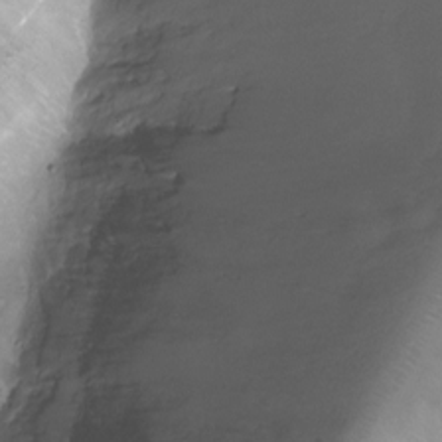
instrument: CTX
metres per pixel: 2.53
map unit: Ht
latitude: -6.3117
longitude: -19.7638
